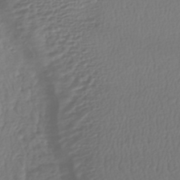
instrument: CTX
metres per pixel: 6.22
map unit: HNhu
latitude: -46.2361
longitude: 103.1053
